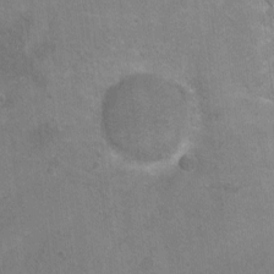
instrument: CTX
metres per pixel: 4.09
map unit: Ht
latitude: -4.7841
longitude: -36.1389
